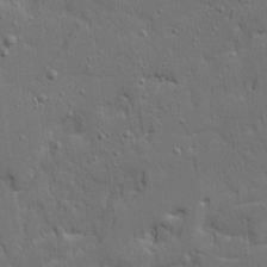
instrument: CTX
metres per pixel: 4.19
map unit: Ave
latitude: 19.2726
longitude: -128.6679
